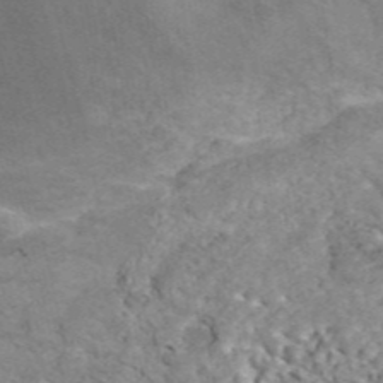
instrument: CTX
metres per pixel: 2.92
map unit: ANa
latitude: 45.5938
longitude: 26.3117
